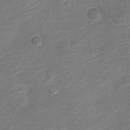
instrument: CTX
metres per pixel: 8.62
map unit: Nve
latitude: -19.0109
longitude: 108.8219
